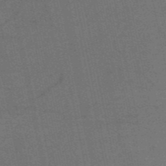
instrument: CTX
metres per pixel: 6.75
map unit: HNb
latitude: -53.3698
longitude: -46.6113
